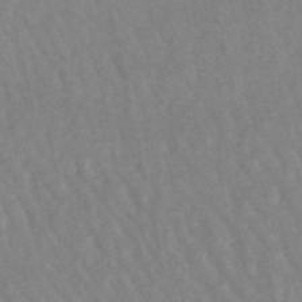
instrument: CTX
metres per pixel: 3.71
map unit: lHb
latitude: -49.1054
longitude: 72.9730
